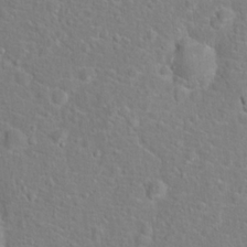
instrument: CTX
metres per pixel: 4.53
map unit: Hto
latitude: 17.1403
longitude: -42.0444
